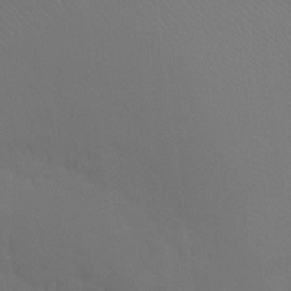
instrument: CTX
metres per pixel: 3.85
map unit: Ht
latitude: -9.4076
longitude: -38.0444
